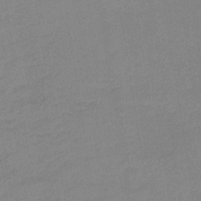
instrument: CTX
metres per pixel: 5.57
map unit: lHb
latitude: -36.9352
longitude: 68.6707
